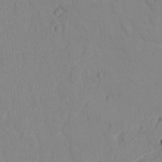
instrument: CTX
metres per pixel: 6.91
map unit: lAvf
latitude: 8.1767
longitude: 169.3320
